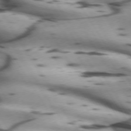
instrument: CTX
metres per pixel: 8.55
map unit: lApd
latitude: 72.1578
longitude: -53.0648
